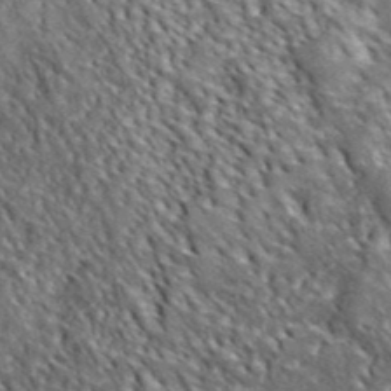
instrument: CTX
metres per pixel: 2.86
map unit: ANa
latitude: 42.6680
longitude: -89.0837
